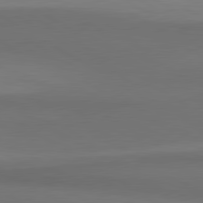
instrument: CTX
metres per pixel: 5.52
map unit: lApd
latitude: 80.8380
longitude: 160.1039
